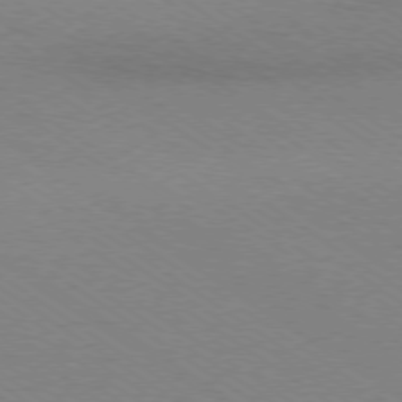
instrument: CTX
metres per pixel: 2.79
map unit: Ap
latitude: -78.9352
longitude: -85.2915
